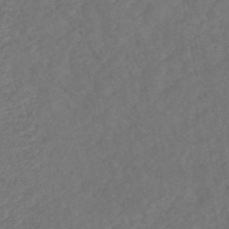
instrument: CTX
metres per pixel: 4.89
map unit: HNhu
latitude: -48.5385
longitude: 97.1242
